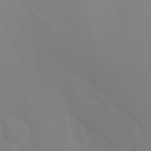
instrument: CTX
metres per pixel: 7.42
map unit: Nhu
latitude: 23.2537
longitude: -65.5371
